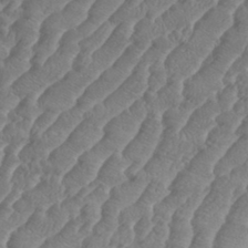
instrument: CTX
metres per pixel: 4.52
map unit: Aa
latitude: 34.7246
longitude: -136.4601
